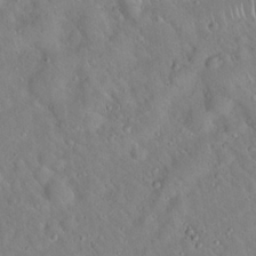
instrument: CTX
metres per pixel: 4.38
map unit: Hto
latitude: 19.5560
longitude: -53.3860
